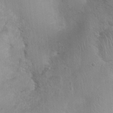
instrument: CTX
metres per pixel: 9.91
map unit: Nhu
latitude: 0.4034
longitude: -16.6301
